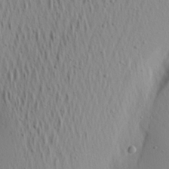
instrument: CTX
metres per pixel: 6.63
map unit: Aa
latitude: 20.9136
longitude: -143.7639
